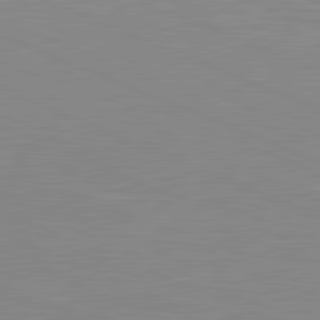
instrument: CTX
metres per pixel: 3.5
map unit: lApd
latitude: 81.6883
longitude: -169.5938
